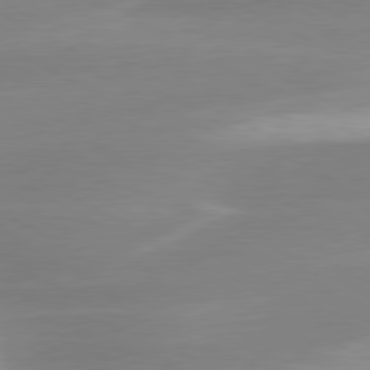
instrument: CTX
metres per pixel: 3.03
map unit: lApd
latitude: 79.9528
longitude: -115.3103
